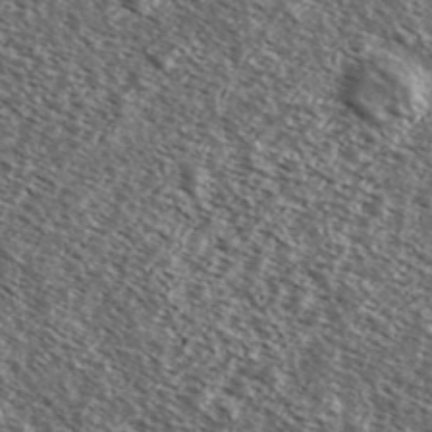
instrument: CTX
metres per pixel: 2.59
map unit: Ave
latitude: 37.9339
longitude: -108.9891
